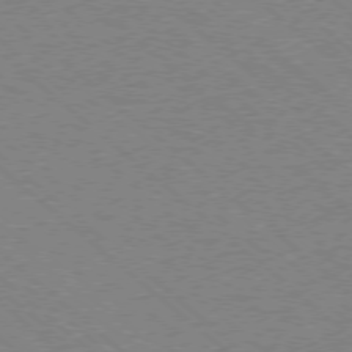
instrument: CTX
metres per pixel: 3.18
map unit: Ap
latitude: -77.8800
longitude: -83.9339
